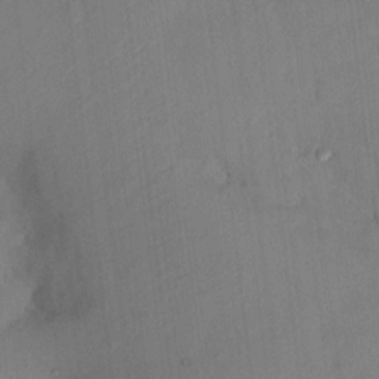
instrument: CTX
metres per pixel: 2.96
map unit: HNhu
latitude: 6.5168
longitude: -3.3104
